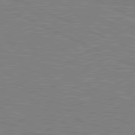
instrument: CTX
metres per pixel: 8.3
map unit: lApd
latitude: 81.0269
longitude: -170.8947
